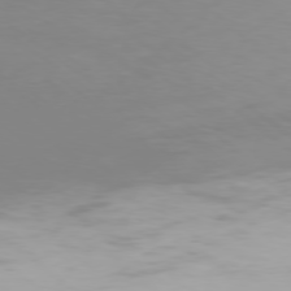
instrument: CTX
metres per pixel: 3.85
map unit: Ap
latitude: -78.1794
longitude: -94.4223
